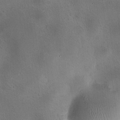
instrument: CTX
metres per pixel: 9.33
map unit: HNhu
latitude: 9.1781
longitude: 13.9367
